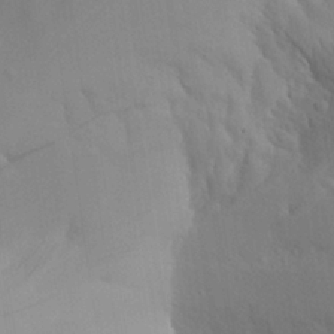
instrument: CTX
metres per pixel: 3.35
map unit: Aa
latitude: 26.3089
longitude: -131.9151
